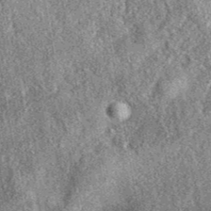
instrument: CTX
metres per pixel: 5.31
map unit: eAb
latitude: 39.0647
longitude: 108.5196
